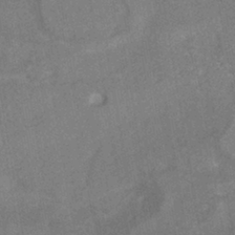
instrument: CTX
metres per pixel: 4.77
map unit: HNhu
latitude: -41.4832
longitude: 91.3510
